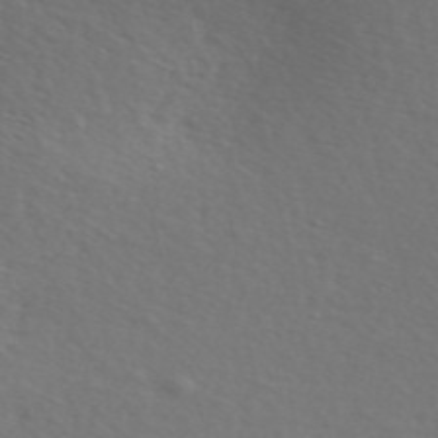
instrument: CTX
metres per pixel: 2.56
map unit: ANa
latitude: 51.2537
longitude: -70.7813
